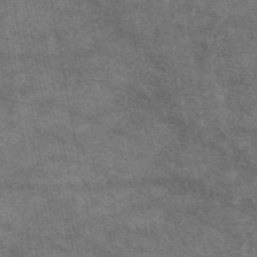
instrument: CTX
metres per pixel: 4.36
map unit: eAb
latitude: 47.5938
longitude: 122.1417
